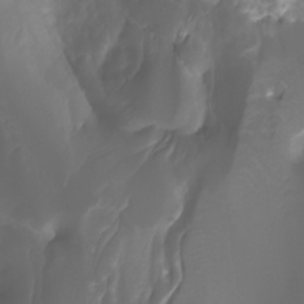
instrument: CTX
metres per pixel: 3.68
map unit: Htu
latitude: -11.1998
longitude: -74.8191
